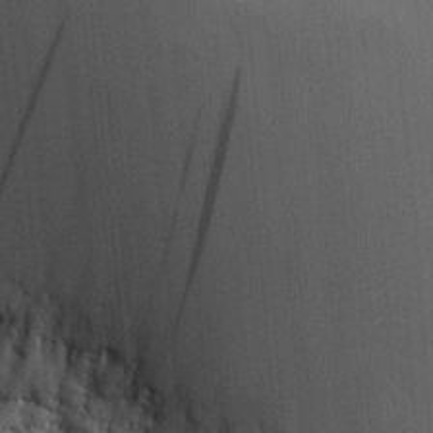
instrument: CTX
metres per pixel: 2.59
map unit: HNhu
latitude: 12.9892
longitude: 9.9367
